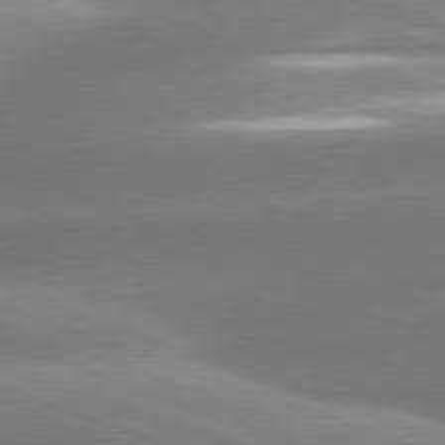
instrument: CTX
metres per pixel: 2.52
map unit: lApd
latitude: 81.2915
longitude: -158.8002
